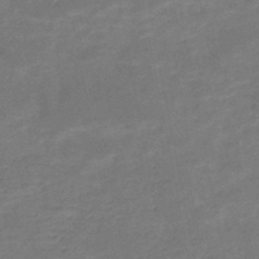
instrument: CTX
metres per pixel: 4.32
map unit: HNb
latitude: -49.4077
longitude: -39.1970
